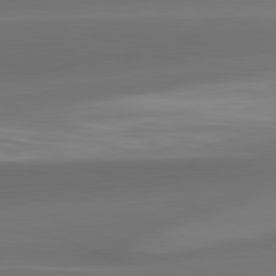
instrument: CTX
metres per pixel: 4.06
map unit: lApd
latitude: 82.0822
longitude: -161.4804
